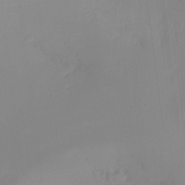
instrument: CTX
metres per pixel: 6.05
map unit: Ht
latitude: -16.6330
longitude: -49.4426
